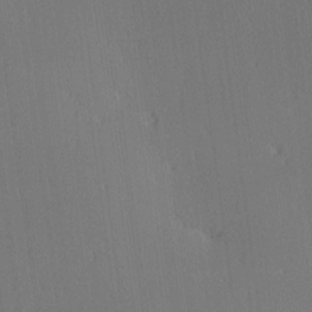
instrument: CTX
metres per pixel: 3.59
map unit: Ave
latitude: 11.7828
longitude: -107.6127
